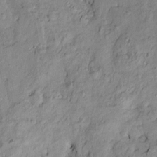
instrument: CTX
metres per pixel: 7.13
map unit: Htu
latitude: -9.4832
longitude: 177.3510
